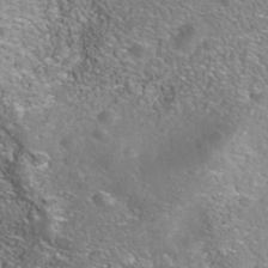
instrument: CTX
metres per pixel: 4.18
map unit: Nhe
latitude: -40.9730
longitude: -99.6504
